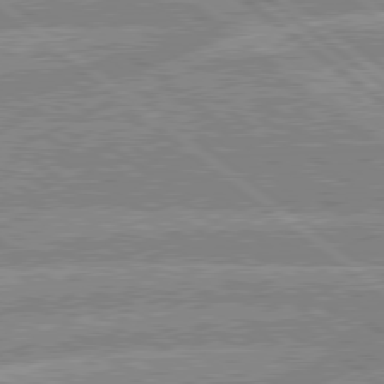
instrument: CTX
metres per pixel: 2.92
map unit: lApd
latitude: 79.1970
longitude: -160.0255
